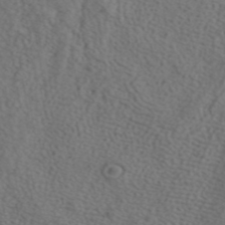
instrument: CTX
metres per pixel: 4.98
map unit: ANa
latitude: 43.1781
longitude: 28.8975
